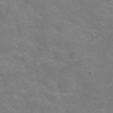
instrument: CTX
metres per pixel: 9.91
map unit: Hve
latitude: -31.2754
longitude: 95.3509
